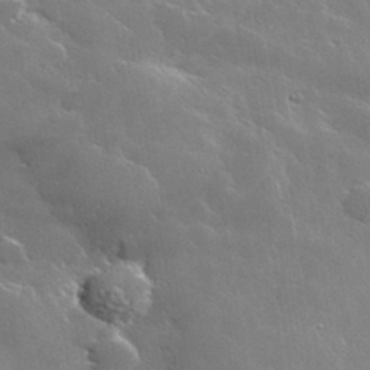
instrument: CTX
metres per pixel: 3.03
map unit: lHvf
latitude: 36.1200
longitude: -91.1592
